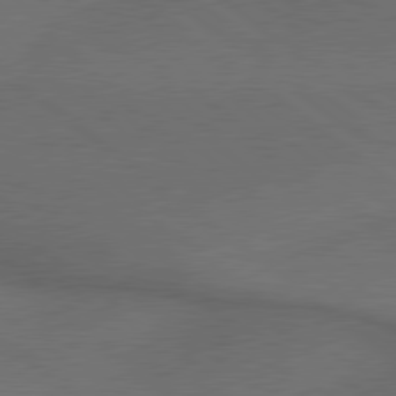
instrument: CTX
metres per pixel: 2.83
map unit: lApd
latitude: 79.5182
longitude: -176.1578
